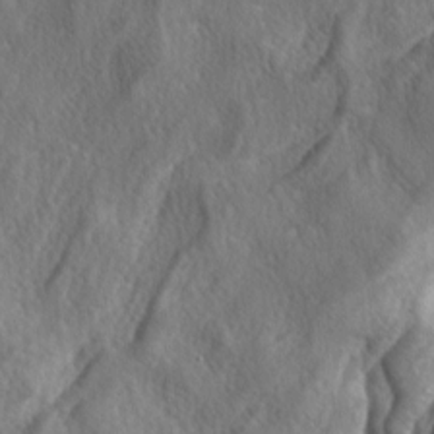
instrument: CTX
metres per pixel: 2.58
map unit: lAa
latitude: -4.4440
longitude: -124.4223
